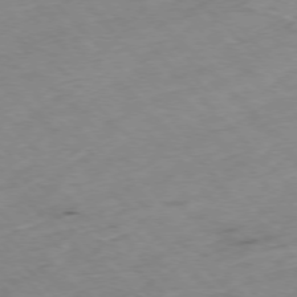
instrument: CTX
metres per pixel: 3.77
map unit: Hpe
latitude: -76.7463
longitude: -17.0836
